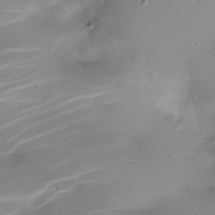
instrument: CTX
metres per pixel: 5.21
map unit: Nhe
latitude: -19.6344
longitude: 143.9367
